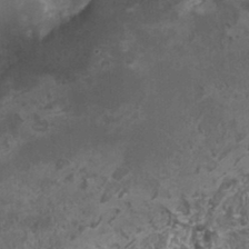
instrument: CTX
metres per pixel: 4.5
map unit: HNhu
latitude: 0.7813
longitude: 6.1228
